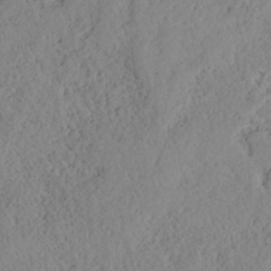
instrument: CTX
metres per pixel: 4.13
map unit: HNhu
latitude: -36.3495
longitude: 33.0676
